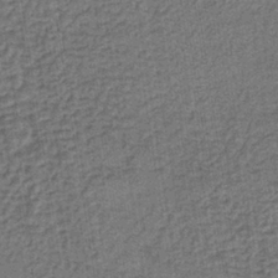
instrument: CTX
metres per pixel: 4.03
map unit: lHb
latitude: -36.3117
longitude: 59.4454
